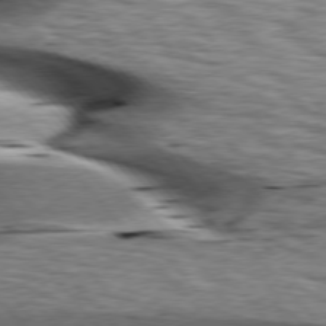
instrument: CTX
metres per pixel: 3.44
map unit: lApd
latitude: 76.6301
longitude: -61.4804
